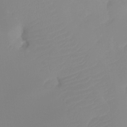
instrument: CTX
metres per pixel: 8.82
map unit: Htu
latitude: -13.6155
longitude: -49.9150
